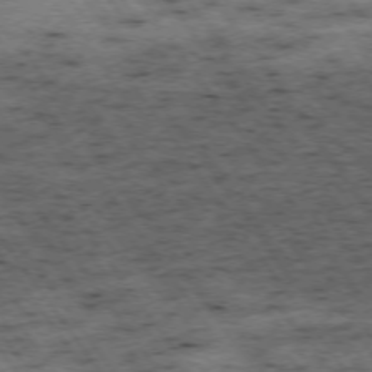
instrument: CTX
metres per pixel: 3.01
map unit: Hpe
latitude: -74.7464
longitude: 1.9556
